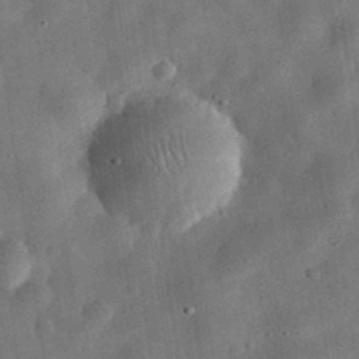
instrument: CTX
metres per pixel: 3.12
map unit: eHh
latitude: 32.4601
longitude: -76.9891
